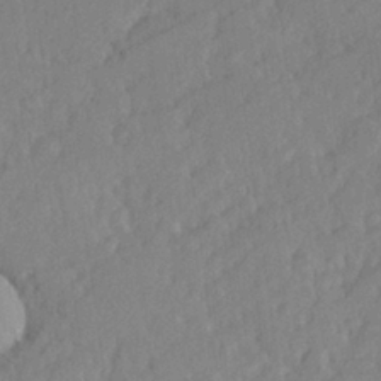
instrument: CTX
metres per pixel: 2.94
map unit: Hve
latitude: 25.5938
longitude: 143.9556
